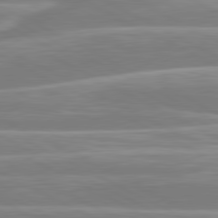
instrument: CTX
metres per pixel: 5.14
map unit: lApd
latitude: 80.8569
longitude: -129.5938
